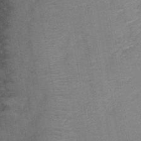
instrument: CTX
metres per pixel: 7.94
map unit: Nhu
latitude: 3.6883
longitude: -17.9150
